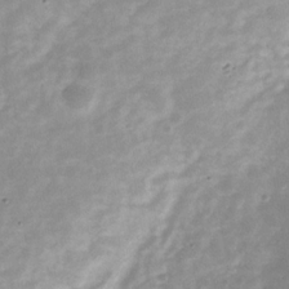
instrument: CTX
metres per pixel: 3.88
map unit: Hve
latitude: -30.8786
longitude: 92.2739
